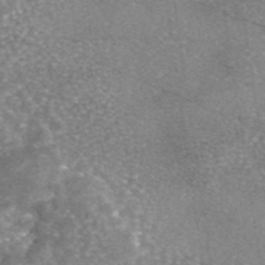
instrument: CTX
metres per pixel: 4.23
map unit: eAb
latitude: 45.5560
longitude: 105.2565
